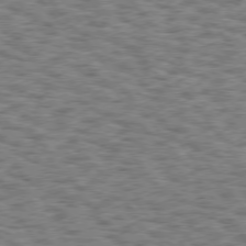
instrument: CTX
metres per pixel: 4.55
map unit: Hpe
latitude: 75.7639
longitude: -134.6301
